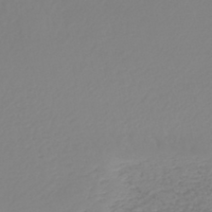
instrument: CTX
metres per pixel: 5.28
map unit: lHb
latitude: -45.6344
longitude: 62.5573
